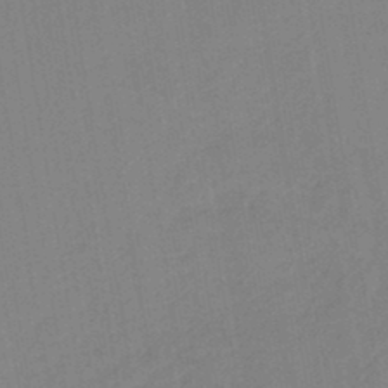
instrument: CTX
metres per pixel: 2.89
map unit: lHb
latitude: -44.7274
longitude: 72.8786
